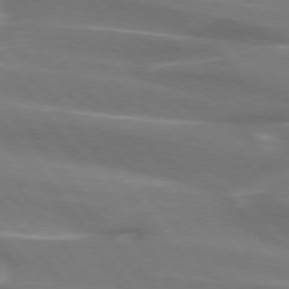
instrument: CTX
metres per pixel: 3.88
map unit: lApd
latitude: 74.4412
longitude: -62.6491
